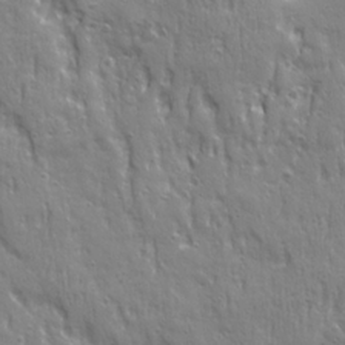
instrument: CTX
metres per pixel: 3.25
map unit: Ave
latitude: 22.1011
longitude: -135.0080
